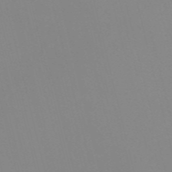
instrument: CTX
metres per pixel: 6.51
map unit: Nve
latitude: -57.7477
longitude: 59.8611
